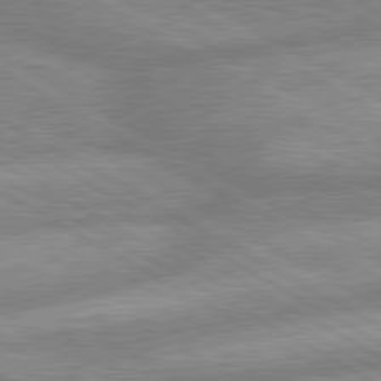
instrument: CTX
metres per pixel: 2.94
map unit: lApd
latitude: 80.1200
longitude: -166.5545
